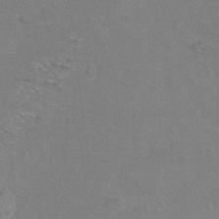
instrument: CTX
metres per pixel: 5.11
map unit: Hto
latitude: -6.9541
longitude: -35.8016
